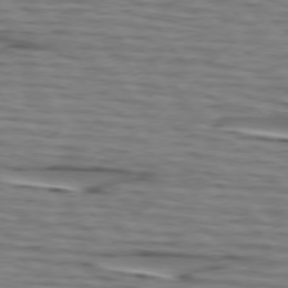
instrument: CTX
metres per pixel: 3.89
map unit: lApd
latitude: 75.0458
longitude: -71.9717
